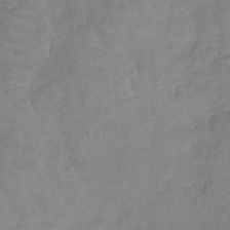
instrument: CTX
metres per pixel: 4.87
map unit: lHb
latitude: -40.3873
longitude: 66.8030
